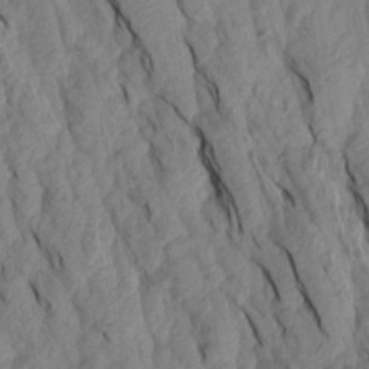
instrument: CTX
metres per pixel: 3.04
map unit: Aa
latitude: 19.4426
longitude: -146.9703
